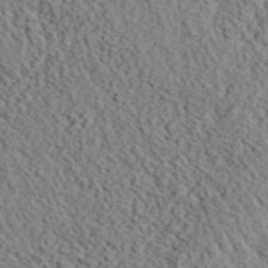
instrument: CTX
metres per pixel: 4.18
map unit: eHh
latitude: 37.4993
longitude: -80.3467
